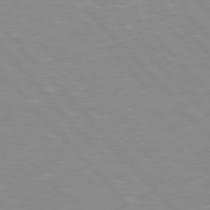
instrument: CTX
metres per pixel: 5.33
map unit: Hpe
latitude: 76.2900
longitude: -155.6127
